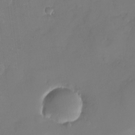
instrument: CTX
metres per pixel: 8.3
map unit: Nhu
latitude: -27.5966
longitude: -61.5371
